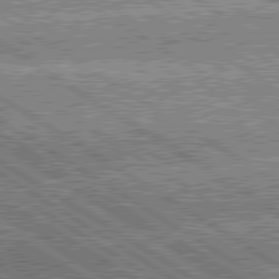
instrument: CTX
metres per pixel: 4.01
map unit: lApd
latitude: 80.4601
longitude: -151.6505
